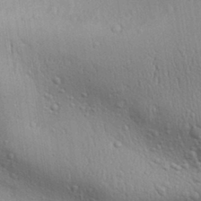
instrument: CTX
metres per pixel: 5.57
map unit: Aa
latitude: 31.3860
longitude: -144.8758
